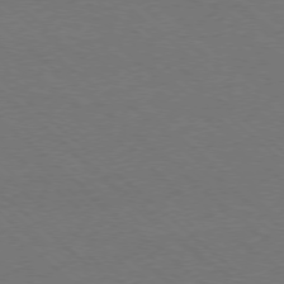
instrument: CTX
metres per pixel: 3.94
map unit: Ap
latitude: -77.8422
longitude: -84.0633
